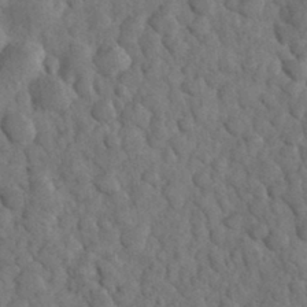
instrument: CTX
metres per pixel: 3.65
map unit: eHh
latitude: 33.0270
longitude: -67.5560
